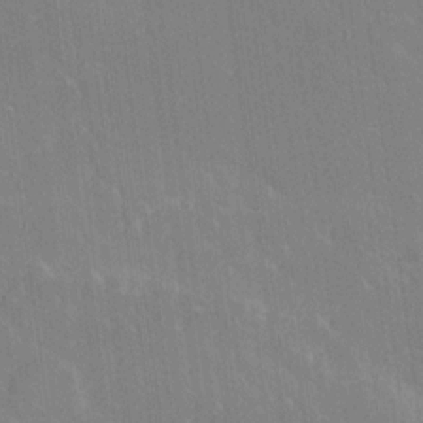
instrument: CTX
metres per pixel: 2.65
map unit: Ave
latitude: 19.2159
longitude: -136.4601
